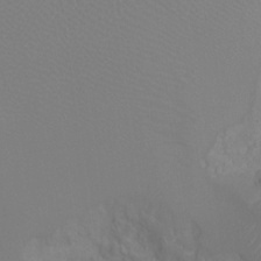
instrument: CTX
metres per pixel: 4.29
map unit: Ht
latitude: -6.9541
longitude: -19.6316
